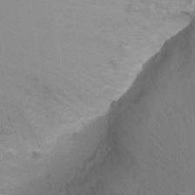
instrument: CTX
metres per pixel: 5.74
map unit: Ht
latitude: -7.8233
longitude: -35.4993
